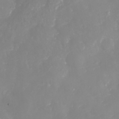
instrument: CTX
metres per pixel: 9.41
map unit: eHh
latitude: -5.8800
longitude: -77.2537
